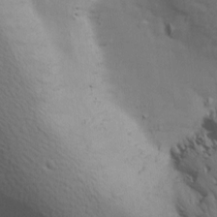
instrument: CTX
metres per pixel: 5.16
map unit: Ave
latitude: 14.0822
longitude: -105.6883
